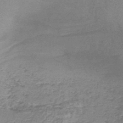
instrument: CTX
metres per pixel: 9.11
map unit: lHb
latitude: -44.0850
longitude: 59.5210
